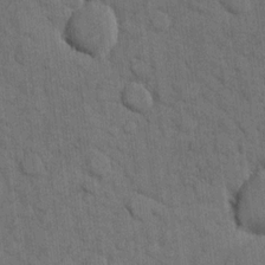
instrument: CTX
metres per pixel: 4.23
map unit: eHh
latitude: 11.8961
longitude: -66.4412
